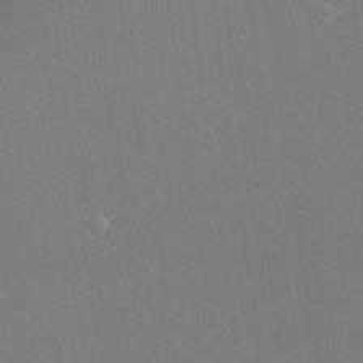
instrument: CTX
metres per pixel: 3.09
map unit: Aa
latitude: 25.8772
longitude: -137.8584
